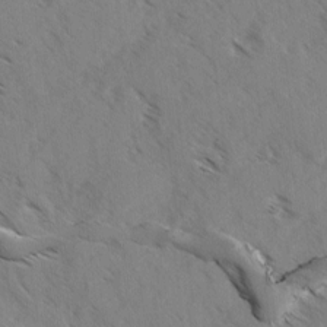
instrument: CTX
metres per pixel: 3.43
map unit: Ave
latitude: -0.1039
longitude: -110.8191
